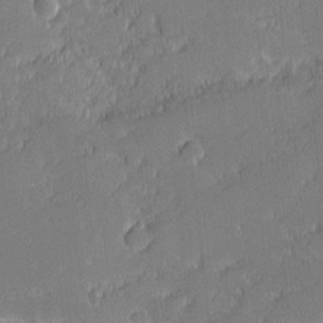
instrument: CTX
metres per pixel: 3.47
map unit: eHh
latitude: -2.1794
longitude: -82.8191
